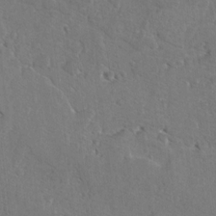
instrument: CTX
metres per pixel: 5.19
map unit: lAvf
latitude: -5.2942
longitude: -113.8772
